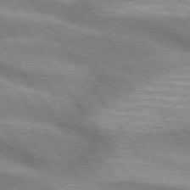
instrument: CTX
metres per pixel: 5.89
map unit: lApd
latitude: 74.9514
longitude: -63.3293
